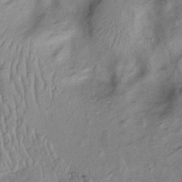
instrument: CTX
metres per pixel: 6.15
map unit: Htu
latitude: -6.4629
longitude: 152.9541
